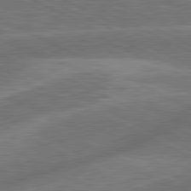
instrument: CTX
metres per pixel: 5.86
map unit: lApd
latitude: 81.2915
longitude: -167.2914
